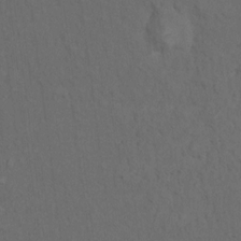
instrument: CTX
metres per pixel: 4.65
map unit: Nhu
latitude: 9.8772
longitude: -25.6127
